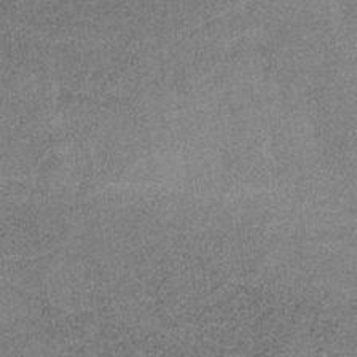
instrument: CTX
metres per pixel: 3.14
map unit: HNb
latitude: -34.2550
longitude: 54.1984
